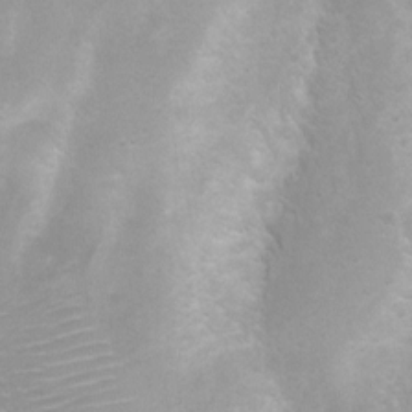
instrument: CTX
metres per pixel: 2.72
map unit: Nhu
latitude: 3.8583
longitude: -24.9702
